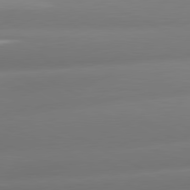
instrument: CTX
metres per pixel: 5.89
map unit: lApd
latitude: 80.6490
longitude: -160.3656
